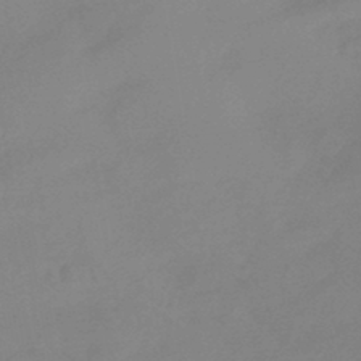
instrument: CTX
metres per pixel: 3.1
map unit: HNhu
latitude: -44.1795
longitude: 91.3510
